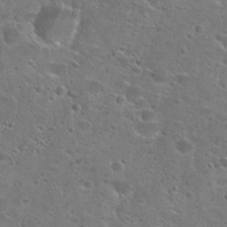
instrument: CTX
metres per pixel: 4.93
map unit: Hto
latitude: 25.7827
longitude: -49.4048
